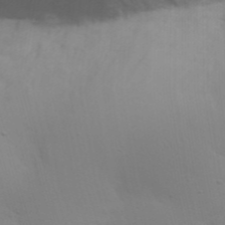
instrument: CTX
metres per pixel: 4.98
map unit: Nhu
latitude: 23.6505
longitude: -73.3671
